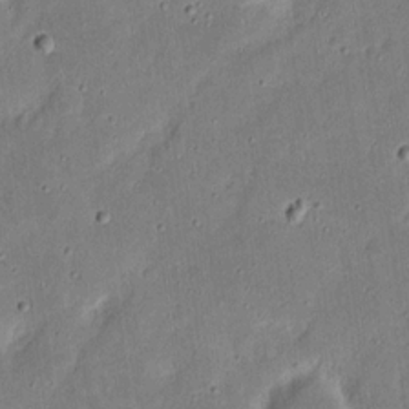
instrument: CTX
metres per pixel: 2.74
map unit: eHh
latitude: 17.6883
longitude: -72.9703
